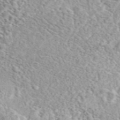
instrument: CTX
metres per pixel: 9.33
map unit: eAb
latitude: 44.3089
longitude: 114.8975
